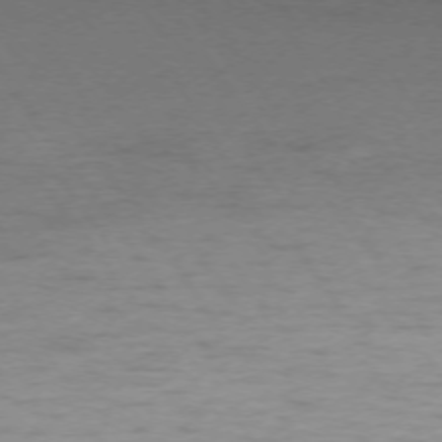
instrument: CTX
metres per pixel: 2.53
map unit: Ap
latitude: -74.3496
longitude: -79.7828
